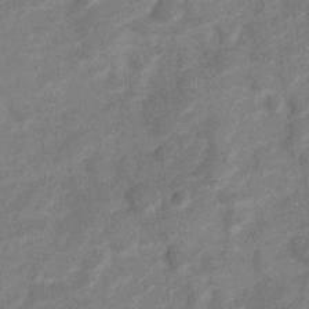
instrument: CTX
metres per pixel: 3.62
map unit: Nve
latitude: -18.5385
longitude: 108.3684
